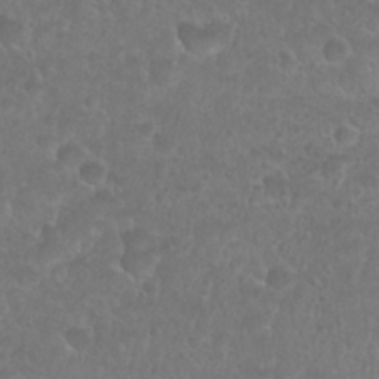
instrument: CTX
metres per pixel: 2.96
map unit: Nhu
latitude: 26.9325
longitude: -52.7246
